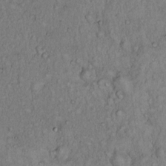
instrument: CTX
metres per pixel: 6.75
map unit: Hto
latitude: 13.8961
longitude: -57.2725
